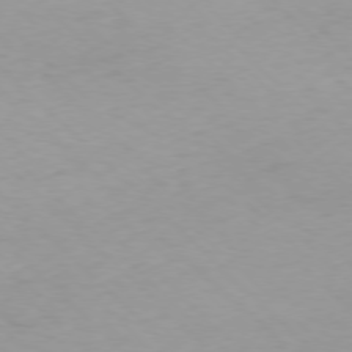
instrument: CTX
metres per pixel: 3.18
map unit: Ap
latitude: -77.5021
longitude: -90.9703
